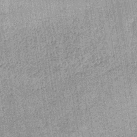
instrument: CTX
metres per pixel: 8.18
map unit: lHb
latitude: -36.1416
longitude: 64.1606
